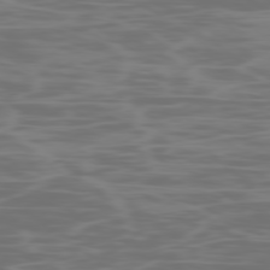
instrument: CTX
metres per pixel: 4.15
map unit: Ap
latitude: -79.2187
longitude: -103.6127
